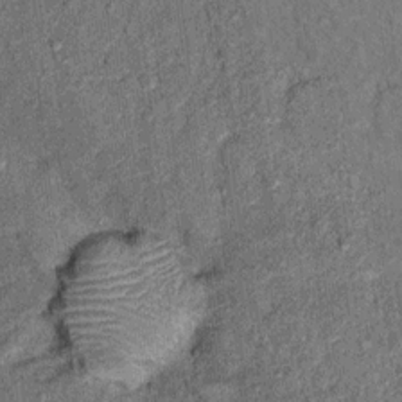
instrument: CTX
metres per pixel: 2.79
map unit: Hto
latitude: 11.0836
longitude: -37.4048
